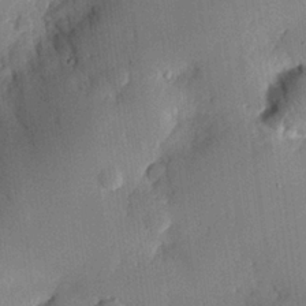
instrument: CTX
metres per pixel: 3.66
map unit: eHh
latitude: 26.5546
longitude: -82.0444
